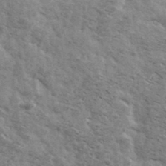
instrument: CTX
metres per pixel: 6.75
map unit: Ave
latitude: 40.7624
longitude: -110.0822
